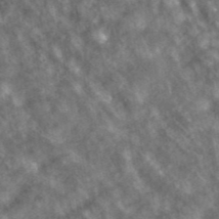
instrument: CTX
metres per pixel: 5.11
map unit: ANa
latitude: 43.5371
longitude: 24.4440
